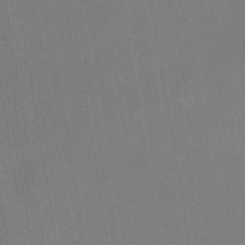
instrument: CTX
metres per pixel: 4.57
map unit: lHb
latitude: -39.9367
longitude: 73.0675
